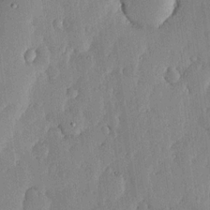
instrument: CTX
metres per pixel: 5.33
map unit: lHvf
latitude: 18.4412
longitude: -116.2712
